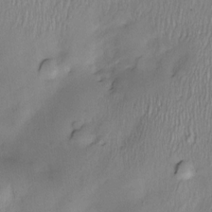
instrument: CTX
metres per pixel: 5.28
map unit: Nve
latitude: -22.8786
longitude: -138.2900
